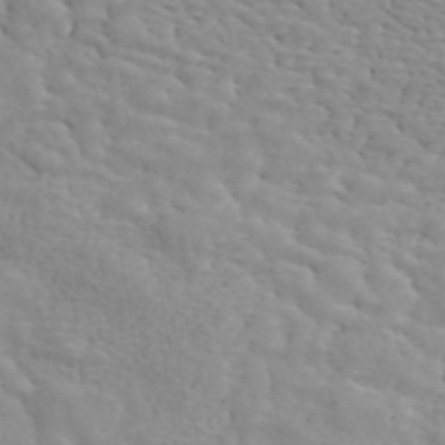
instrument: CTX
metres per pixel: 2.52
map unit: ANa
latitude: 45.1403
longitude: 28.7652
